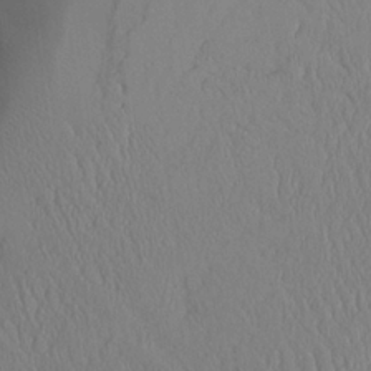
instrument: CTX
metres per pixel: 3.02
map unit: Aa
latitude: 24.8380
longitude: -132.4412
